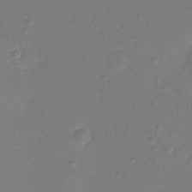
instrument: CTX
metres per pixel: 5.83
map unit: Ht
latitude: -11.3888
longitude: -23.3293
